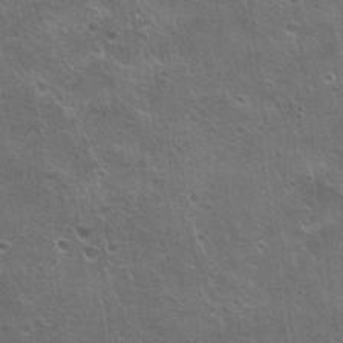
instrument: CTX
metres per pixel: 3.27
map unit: Hto
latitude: 21.2537
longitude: -43.1592
